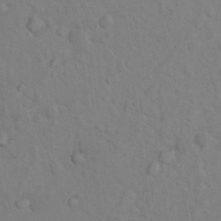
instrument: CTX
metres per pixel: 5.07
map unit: Nhu
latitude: 10.8569
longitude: -26.3656
